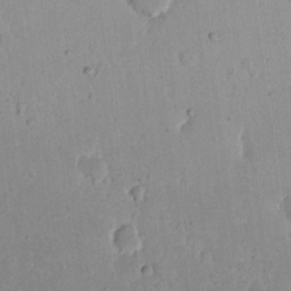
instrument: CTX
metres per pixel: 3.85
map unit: eHh
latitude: 16.8947
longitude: -72.9136
